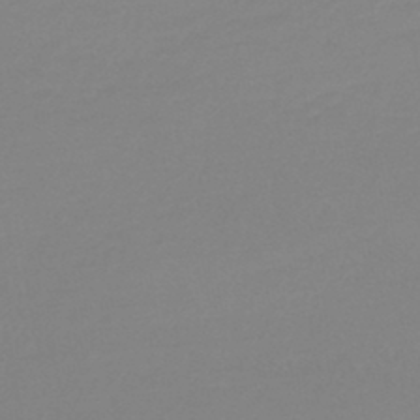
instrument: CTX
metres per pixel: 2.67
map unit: lHb
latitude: -44.3117
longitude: 64.1228
